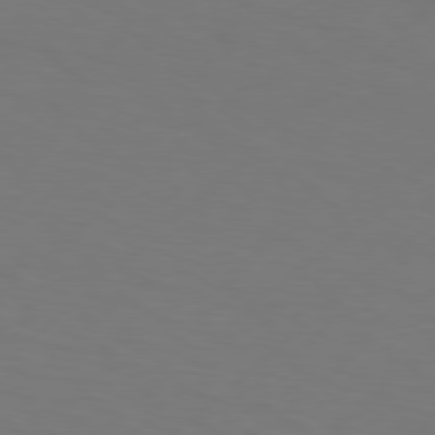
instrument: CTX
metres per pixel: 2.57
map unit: Hpe
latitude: 75.9528
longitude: -132.2523
